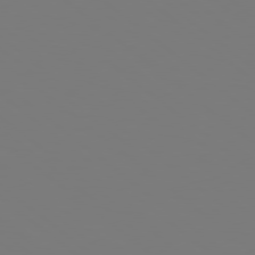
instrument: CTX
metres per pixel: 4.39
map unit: Hpe
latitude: 78.5168
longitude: -163.9339
